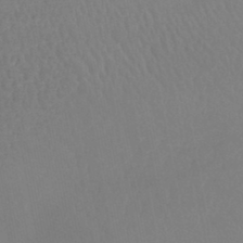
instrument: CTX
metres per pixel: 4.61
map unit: lHb
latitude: -44.0661
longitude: 74.8786
